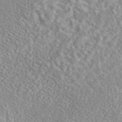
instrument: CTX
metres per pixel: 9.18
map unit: eAb
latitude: 44.4034
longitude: 116.9352
